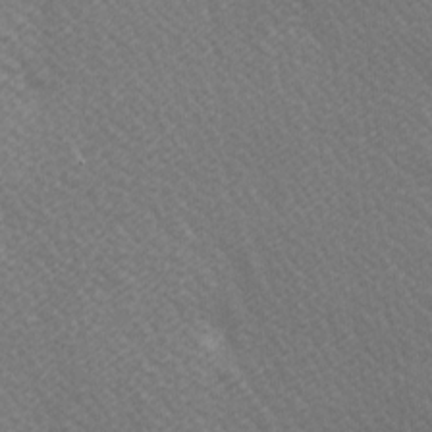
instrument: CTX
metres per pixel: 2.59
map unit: lAa
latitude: -5.7288
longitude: -121.5560
